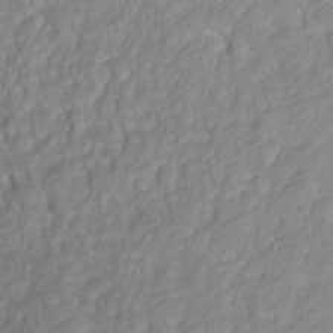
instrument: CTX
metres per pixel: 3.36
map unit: Ht
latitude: 2.5168
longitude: -34.9891
